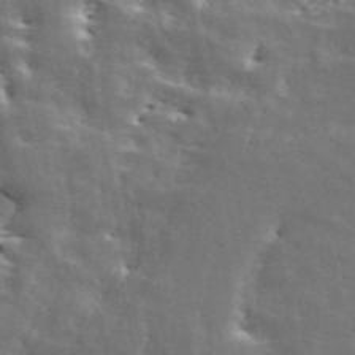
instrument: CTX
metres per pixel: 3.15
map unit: ANa
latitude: 42.8758
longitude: 46.8975
